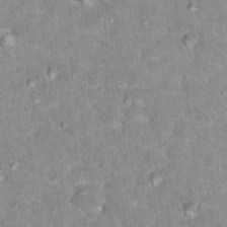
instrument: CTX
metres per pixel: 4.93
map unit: Hto
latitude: 17.2915
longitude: -35.8205
